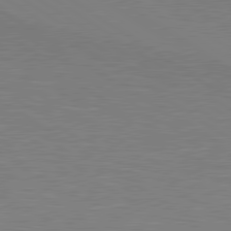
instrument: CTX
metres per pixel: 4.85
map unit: lApd
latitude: 80.1389
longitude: 127.0675
